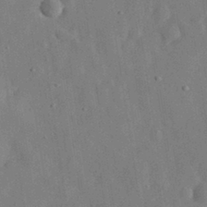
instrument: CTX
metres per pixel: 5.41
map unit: eHh
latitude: 31.1970
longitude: -76.7813
